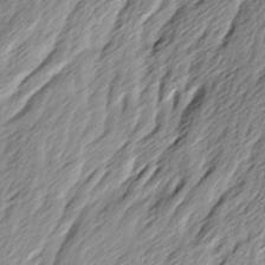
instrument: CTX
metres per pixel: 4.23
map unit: Ave
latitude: 15.0270
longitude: -136.0633
